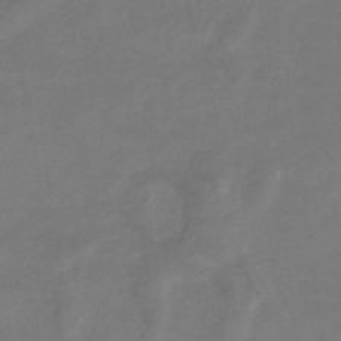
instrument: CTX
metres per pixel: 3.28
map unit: eHb
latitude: -33.1998
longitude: 72.1983
